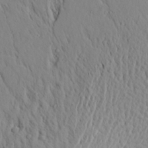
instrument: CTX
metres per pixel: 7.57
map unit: Aa
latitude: 19.0080
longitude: -147.9528
